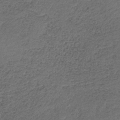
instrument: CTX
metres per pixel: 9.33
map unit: HNb
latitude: -35.4643
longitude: 59.2942
